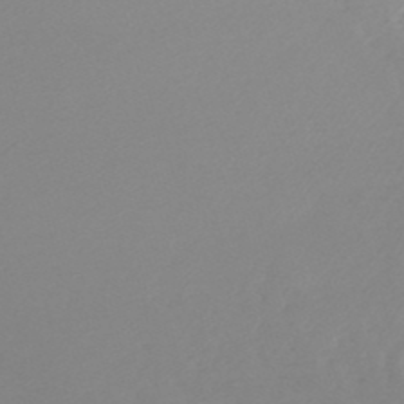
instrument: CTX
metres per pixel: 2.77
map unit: lHb
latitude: -45.8233
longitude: 64.2362
